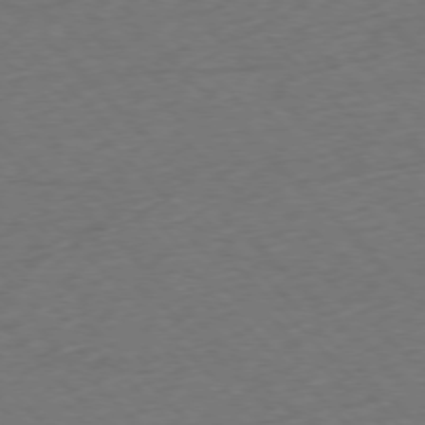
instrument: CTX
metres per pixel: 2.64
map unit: Ap
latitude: -77.1620
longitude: -85.7828
